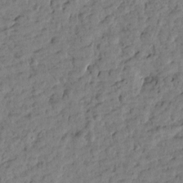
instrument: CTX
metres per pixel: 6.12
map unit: Htu
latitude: 1.6316
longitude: 179.7855
